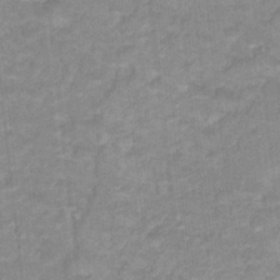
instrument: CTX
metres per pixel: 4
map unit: Hto
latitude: 17.4237
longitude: -35.1781
